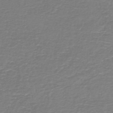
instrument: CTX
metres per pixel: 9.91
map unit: HNb
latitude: -46.4440
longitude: 53.1053
